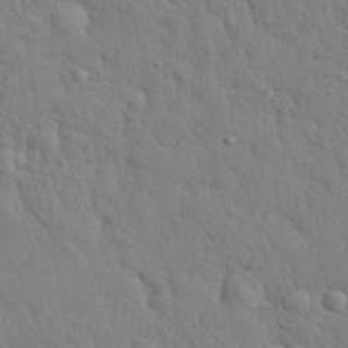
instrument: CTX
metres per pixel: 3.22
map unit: eHh
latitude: 28.2711
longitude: -75.5749
